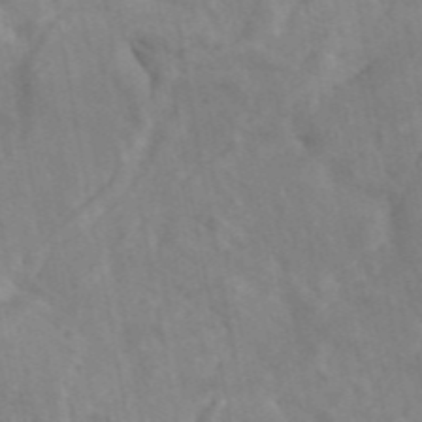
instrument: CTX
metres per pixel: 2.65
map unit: ANa
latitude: 46.6680
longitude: 27.1431
